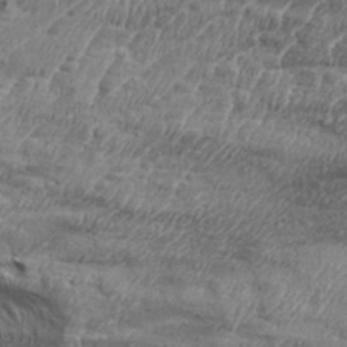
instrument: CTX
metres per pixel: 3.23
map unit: eHh
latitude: 35.1781
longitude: -136.5168
